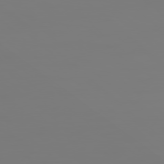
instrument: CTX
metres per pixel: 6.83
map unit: Hpe
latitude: 78.3468
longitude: 178.1983
